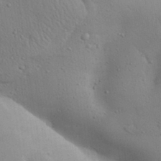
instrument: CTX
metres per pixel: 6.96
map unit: Aa
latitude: 31.4427
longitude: -144.1389
